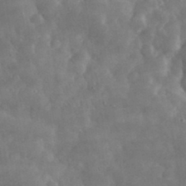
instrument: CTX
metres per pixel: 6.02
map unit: eHh
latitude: 33.8961
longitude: -69.1970
